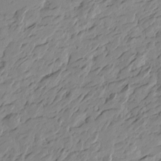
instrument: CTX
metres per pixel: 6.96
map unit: Htu
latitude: -4.4062
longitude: -178.1011
